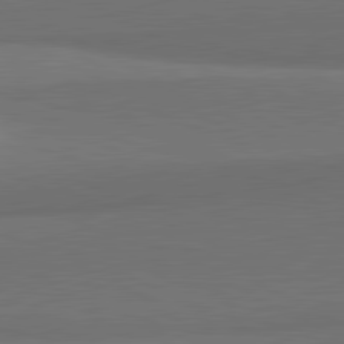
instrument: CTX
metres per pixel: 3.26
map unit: lApd
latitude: 81.5938
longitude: 155.6911
